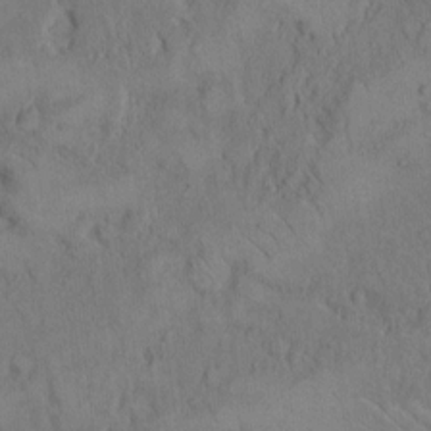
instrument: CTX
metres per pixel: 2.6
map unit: Hto
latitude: 8.2712
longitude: -60.3278
